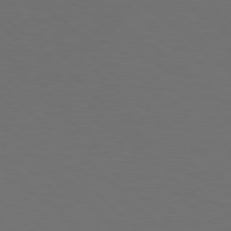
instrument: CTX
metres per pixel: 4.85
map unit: Hpe
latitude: 78.2334
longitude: -175.2915
